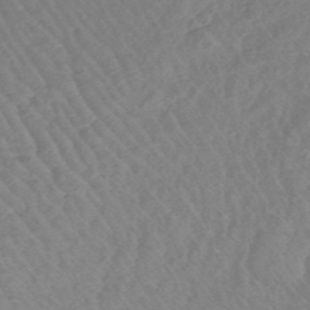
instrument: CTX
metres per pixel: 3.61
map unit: lHb
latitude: -43.8611
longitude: 79.1053
